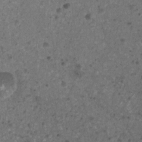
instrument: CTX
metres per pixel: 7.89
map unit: Nhu
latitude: 4.1200
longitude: -16.2523
